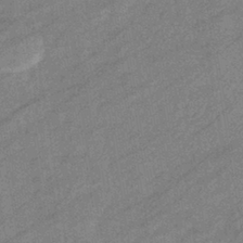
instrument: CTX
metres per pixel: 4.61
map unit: eHb
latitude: -40.5196
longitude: 81.8612
